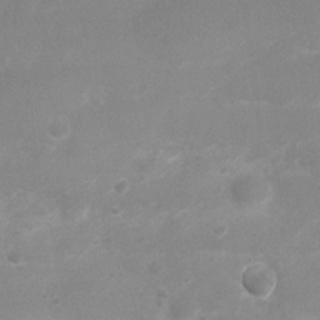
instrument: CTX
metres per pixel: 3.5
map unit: Nhu
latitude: 4.6301
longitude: -25.1781
